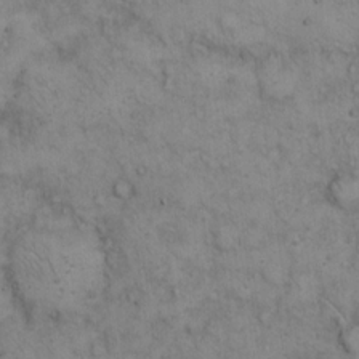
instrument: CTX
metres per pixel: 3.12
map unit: eHh
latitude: 14.4601
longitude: -63.7828
